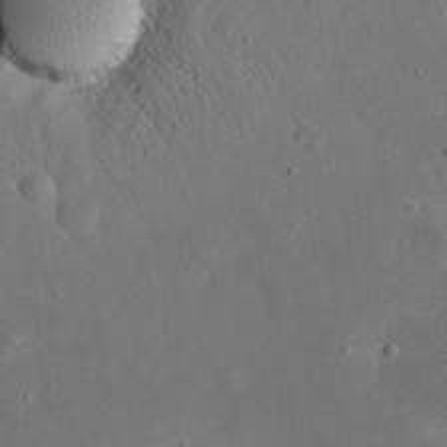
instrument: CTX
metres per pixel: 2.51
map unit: eHh
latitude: 23.5182
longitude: -67.4615
